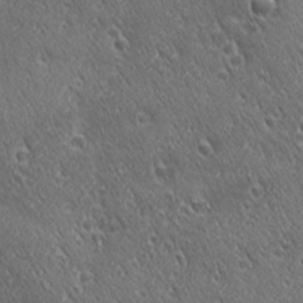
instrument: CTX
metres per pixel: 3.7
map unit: Ave
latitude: 21.3482
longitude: -137.3860
